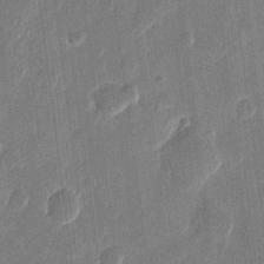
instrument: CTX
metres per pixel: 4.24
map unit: eHh
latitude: 11.3860
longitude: -70.4601
